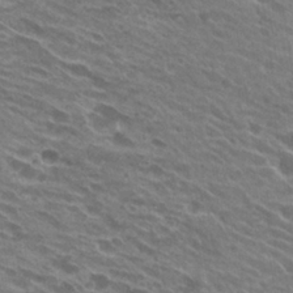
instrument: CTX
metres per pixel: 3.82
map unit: Hto
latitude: 25.3103
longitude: -41.5938
